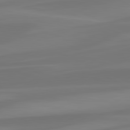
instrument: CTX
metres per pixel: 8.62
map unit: lApd
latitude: 82.1011
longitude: 128.7841
